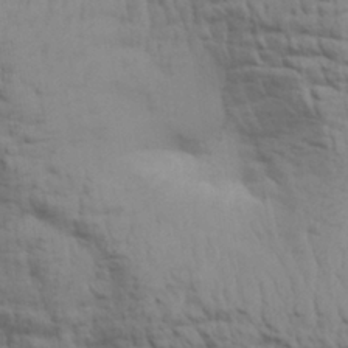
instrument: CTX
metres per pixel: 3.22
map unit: Aa
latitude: 30.4979
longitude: -134.8569
